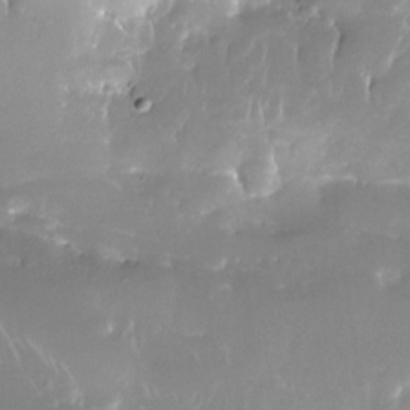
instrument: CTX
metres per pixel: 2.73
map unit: Nhe
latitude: -32.3873
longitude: -117.4804
